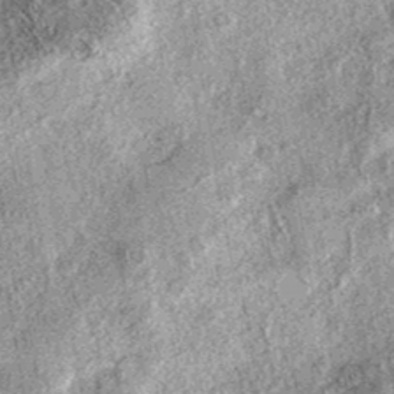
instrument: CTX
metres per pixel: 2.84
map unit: eAb
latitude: 37.3670
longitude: 106.7652
